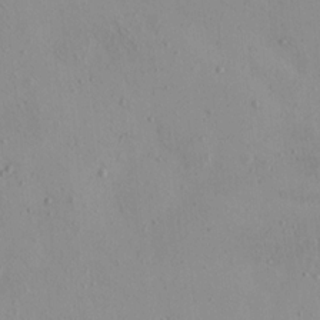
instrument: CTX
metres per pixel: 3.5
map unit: eHh
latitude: -0.2173
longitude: 17.9367
